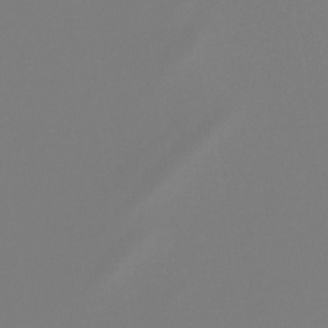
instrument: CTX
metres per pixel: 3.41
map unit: lHb
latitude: -46.9164
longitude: 72.4440
